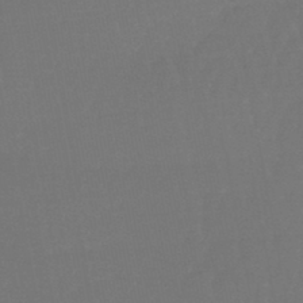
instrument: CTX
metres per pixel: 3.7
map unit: lHb
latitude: -45.2376
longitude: 68.6518
